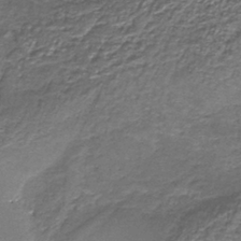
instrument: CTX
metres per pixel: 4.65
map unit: HNb
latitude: -37.4265
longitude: 51.4265
